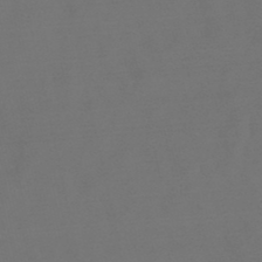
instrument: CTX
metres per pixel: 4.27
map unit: lHb
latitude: -47.8044
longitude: 72.9353
